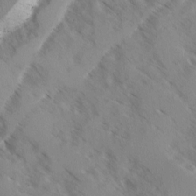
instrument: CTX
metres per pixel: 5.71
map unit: Ave
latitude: -0.1984
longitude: -111.2159
